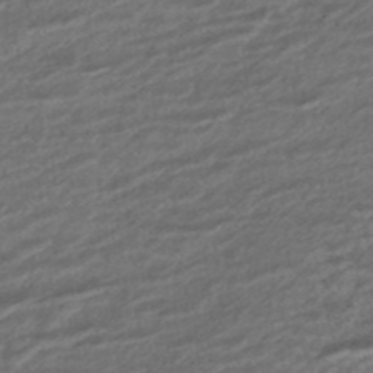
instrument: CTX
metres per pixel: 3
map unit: ANa
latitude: -44.9731
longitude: 105.5021
